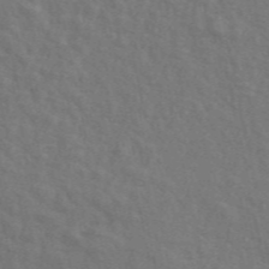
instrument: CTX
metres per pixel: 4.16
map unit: ANa
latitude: 48.7624
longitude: -77.6882
